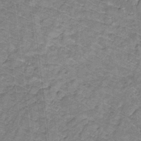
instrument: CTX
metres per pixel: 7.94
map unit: lHb
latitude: -31.5021
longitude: 66.3306
